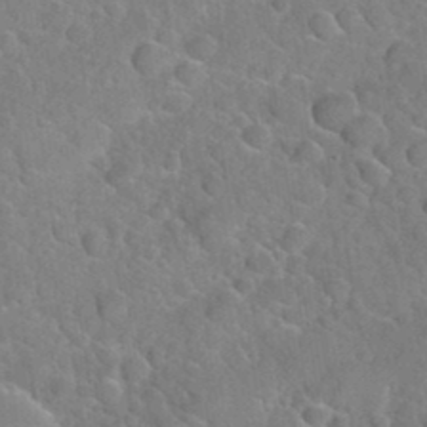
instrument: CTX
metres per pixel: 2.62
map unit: Hto
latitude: 35.4237
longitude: -48.4412
